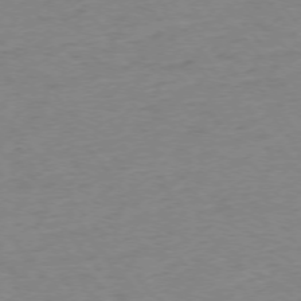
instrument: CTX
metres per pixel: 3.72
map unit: Ap
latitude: -75.3888
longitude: -81.7072
